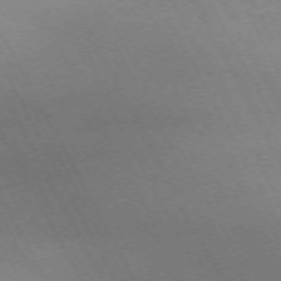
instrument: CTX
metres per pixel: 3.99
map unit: Hpe
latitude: -71.4643
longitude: 9.0864
